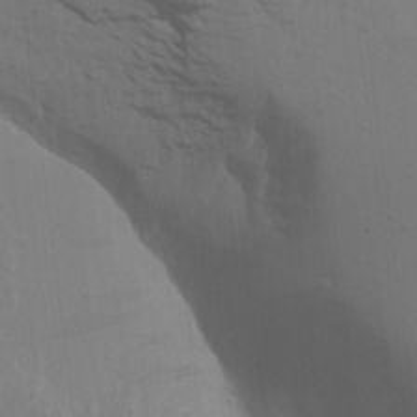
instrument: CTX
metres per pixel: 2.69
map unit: Aa
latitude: 15.9151
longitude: -143.4238
